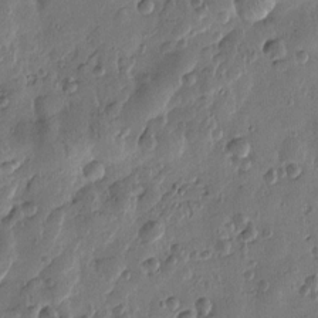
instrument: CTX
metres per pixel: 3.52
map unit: Htu
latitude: 0.0444
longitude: -177.6127
